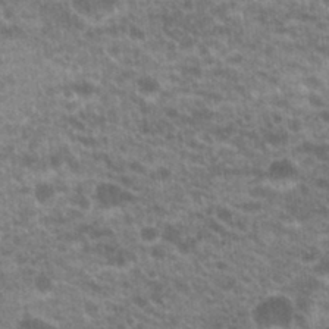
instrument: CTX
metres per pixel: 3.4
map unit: Hto
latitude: 20.5924
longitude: -36.9703
